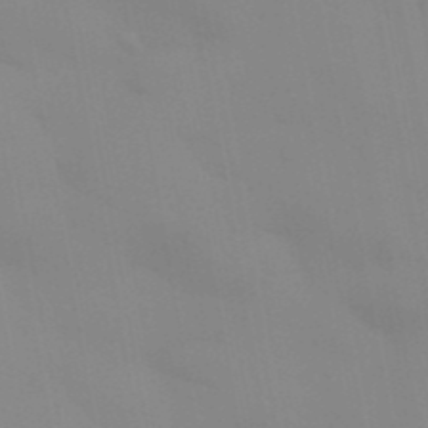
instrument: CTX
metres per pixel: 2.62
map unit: Aa
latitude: 32.5735
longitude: -145.9339
